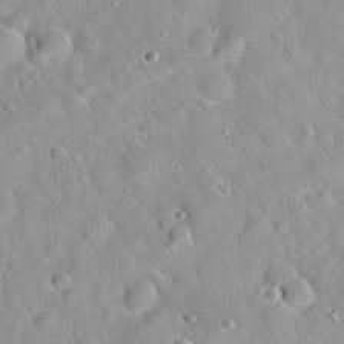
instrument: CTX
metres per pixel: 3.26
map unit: Hto
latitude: 21.0459
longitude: -52.9136
